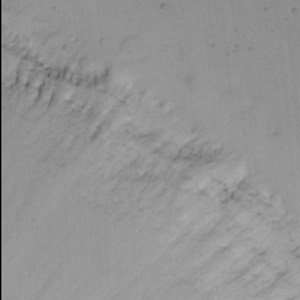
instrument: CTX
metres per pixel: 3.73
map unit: eHh
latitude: -5.3131
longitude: -85.9906
